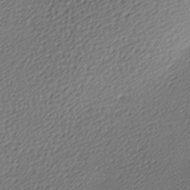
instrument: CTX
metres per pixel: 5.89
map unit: lAa
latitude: -9.5399
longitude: -126.9325
